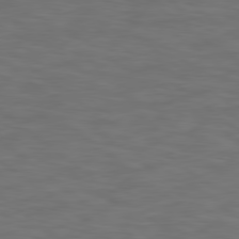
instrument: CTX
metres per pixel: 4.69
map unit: Hpe
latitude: 78.3090
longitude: 175.2187
